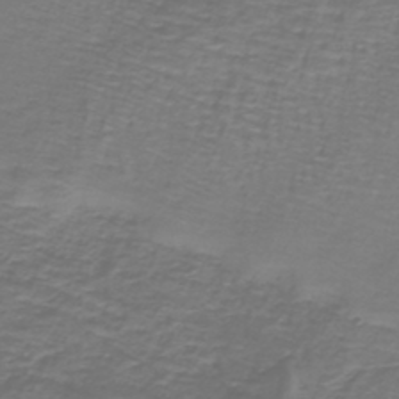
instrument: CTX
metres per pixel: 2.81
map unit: lHb
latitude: -43.1242
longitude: 57.2565
